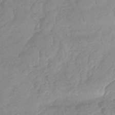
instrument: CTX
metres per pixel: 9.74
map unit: HNhu
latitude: -45.6533
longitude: 91.5022
